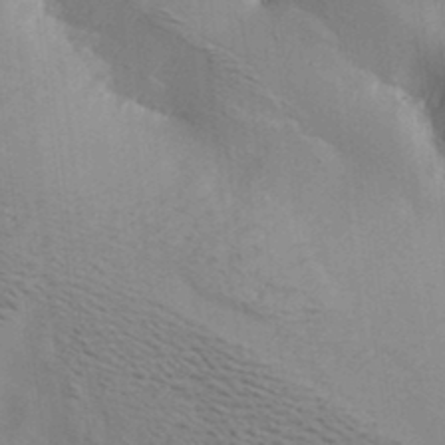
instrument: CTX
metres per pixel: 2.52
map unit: Ave
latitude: 18.9136
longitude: -140.0822
